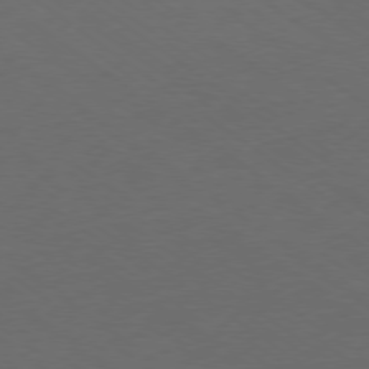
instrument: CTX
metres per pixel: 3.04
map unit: Ap
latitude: -78.7841
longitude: -95.1026
